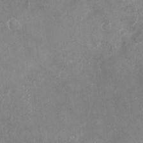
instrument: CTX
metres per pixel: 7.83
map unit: Nhu
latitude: -25.2376
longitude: -56.8191
